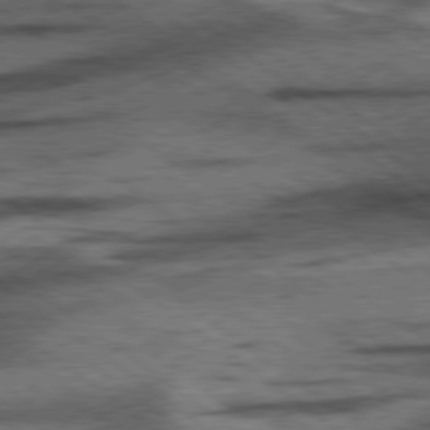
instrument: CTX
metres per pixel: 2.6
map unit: lApd
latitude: 78.4412
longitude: -52.9325
